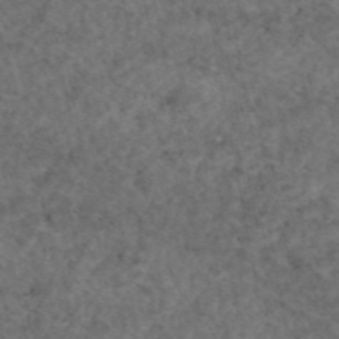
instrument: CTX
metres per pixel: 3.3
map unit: eAb
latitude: 45.6316
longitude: 115.0108
